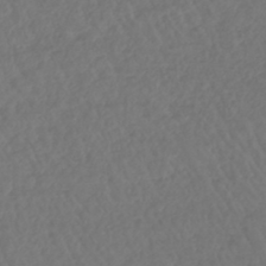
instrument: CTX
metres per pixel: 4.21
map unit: lHb
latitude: -43.5210
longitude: 67.1431
